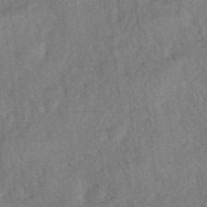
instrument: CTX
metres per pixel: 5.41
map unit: eHh
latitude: 39.7638
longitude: -55.8961
